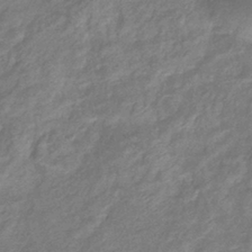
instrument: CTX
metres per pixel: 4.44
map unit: eHb
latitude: -38.8219
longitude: 78.9541
